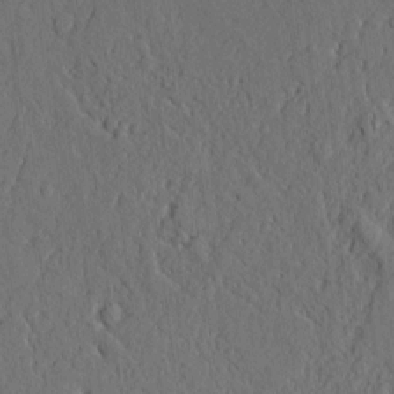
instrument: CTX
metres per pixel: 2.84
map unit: Aa
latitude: 9.8583
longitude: -129.9906
